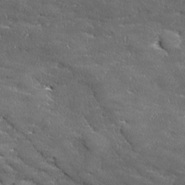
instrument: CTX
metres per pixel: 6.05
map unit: Ave
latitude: 17.5182
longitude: -136.6680
